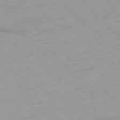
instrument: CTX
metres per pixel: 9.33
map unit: Ap
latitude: -77.2187
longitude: -90.6302
